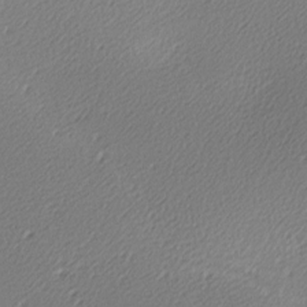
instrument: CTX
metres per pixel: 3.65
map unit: lAa
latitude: -10.2173
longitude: -127.1214
